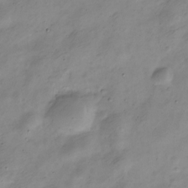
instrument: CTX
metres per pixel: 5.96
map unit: Nve
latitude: -23.3510
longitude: 106.8030
